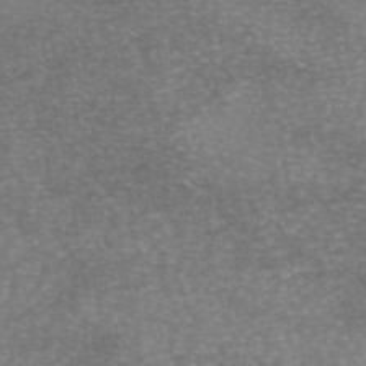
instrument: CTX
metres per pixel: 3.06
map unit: eAb
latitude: 46.1956
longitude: 104.5762
